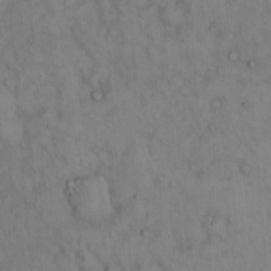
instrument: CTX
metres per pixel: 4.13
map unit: Hto
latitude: 12.8758
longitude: -59.3293
